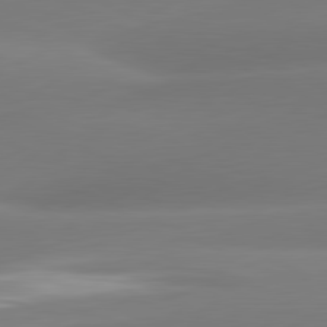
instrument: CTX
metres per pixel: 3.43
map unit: lApd
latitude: 81.3482
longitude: -162.5168
